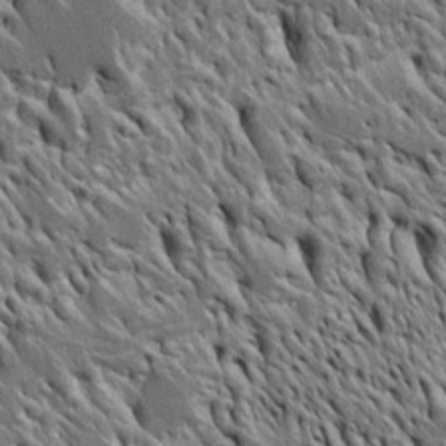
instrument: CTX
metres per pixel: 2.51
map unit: Htu
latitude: -3.7477
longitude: 150.8785
